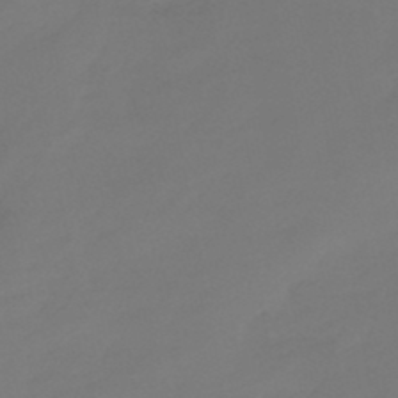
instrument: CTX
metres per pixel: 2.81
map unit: eHb
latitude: -46.9919
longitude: 86.1039
